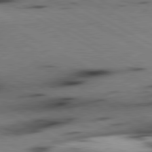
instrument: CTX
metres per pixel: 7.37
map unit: lApd
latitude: 80.2900
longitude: 162.2361
